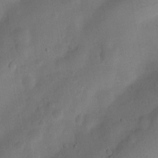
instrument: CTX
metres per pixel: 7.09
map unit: Nhu
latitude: 5.3104
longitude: -24.3278
